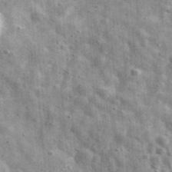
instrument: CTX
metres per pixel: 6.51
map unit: Ave
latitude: 41.1214
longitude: -106.7246
